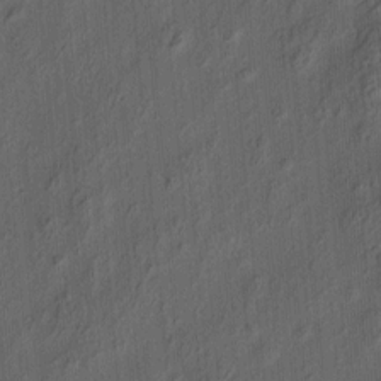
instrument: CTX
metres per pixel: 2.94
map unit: eHh
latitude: 5.3671
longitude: -77.2915
